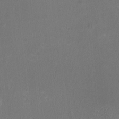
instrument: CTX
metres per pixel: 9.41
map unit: HNhu
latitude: -2.6140
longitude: -1.4048
